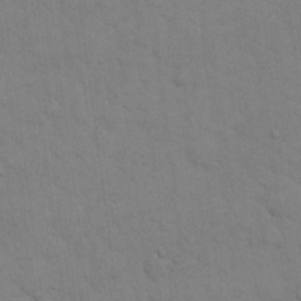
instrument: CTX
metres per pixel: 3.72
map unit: eHh
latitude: 19.2726
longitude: -62.4223
